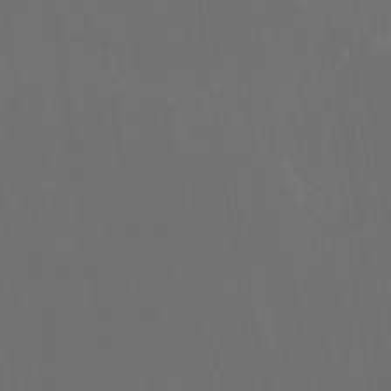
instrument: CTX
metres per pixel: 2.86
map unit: Nhu
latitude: 30.4223
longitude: -58.2334
